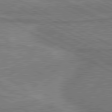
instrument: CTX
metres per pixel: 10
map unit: lApd
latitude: 80.7246
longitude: 141.0297
